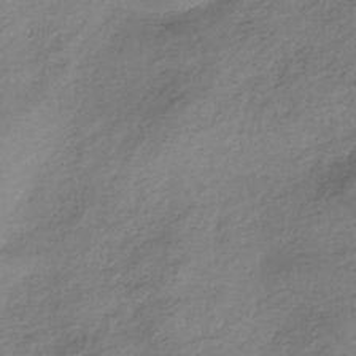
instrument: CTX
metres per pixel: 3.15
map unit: HNhu
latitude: -42.9541
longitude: 103.3888
